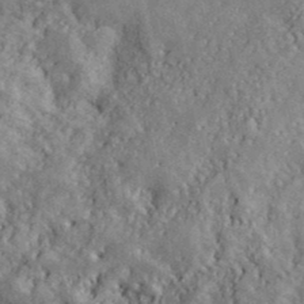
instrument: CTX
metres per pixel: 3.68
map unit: ANa
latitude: 40.0444
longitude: -89.7072
